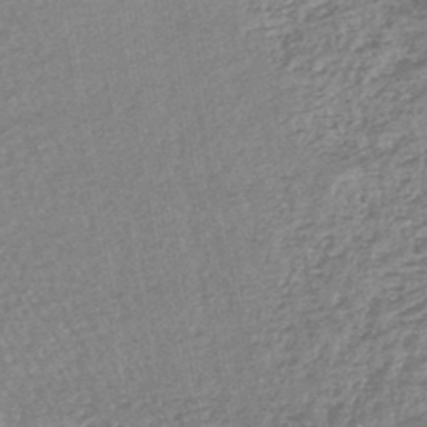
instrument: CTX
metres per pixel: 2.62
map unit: lHb
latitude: -44.7085
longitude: 79.9745
